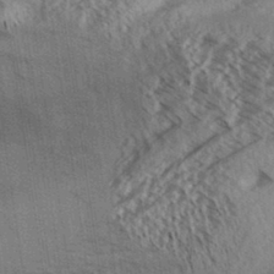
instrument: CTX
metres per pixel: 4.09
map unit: Aa
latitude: 32.9514
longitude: -139.8583
